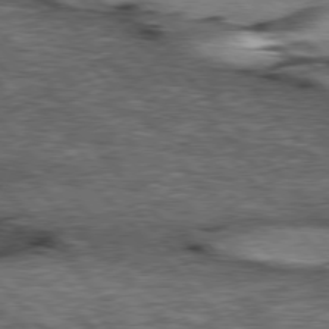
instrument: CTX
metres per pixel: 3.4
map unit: lApd
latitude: 77.0269
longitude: -49.3293
